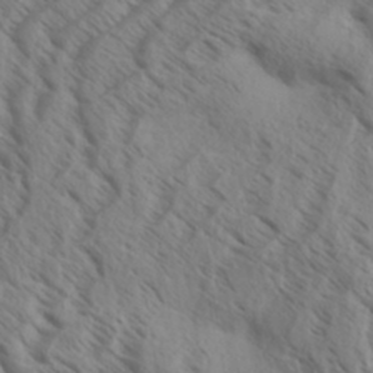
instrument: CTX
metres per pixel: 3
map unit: Aa
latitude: 33.1403
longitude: -138.8380
